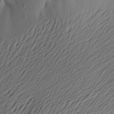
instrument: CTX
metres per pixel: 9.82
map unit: Aa
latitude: 23.3104
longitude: -149.1403
